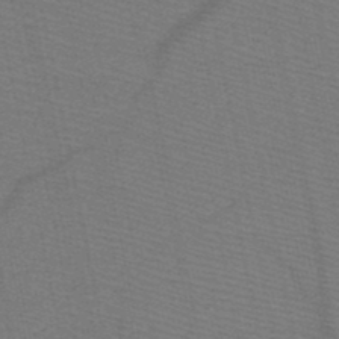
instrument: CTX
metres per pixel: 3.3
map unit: HNb
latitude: -48.6708
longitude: -41.0080
